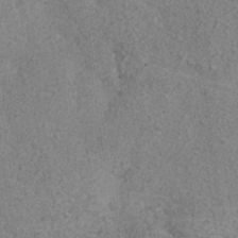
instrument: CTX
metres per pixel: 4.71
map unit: Nhe
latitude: -36.0094
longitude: -130.0822
